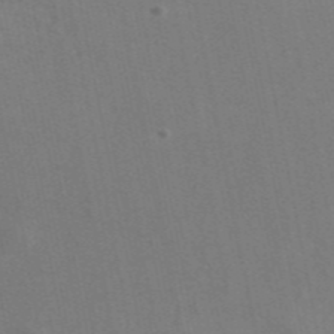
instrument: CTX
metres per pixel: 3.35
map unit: eAb
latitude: 46.8002
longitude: 116.0660
